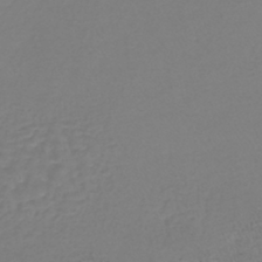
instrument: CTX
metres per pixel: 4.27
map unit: lHb
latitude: -41.7855
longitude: 64.6708
